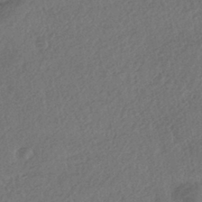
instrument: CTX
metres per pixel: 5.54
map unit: eHh
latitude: -42.7274
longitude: 120.7652
